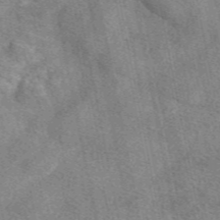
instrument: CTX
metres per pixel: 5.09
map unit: eAb
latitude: 47.9339
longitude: 121.8044
